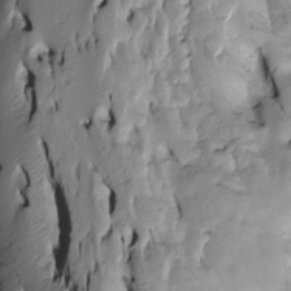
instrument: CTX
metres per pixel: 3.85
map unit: Htu
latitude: -3.8800
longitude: 150.1227
